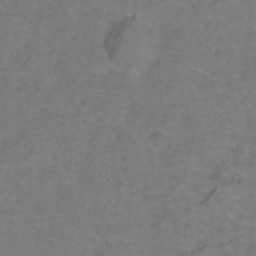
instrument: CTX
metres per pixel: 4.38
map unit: Hto
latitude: -2.0849
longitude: -34.2333
